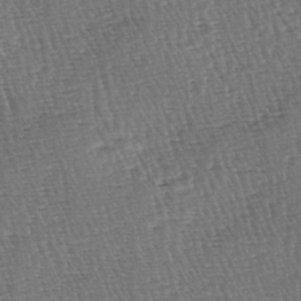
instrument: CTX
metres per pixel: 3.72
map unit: lAa
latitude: -3.5210
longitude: -122.8191
